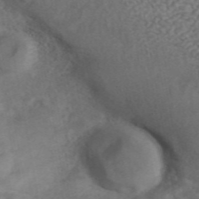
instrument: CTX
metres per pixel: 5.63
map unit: ANa
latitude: 43.2726
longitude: 26.4440
